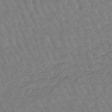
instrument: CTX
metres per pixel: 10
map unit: eHb
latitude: -45.8800
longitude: 80.5763
